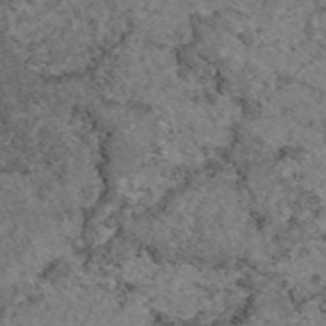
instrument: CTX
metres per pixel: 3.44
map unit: eAb
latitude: 47.1026
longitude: 113.7100
